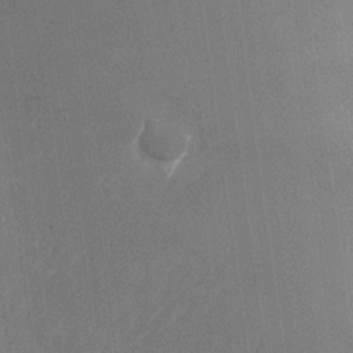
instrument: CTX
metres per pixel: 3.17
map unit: Nhu
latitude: -25.9178
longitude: -71.9528
